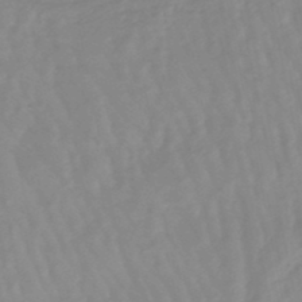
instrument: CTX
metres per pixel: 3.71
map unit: lHb
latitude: -48.1417
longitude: 78.6518
